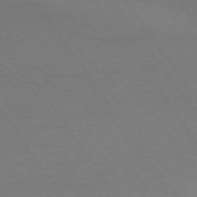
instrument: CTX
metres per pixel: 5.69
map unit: Ap
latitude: -74.4251
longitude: -70.5735
